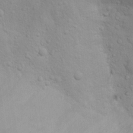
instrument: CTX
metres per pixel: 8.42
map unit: Nhu
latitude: 13.9717
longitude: -28.1578
